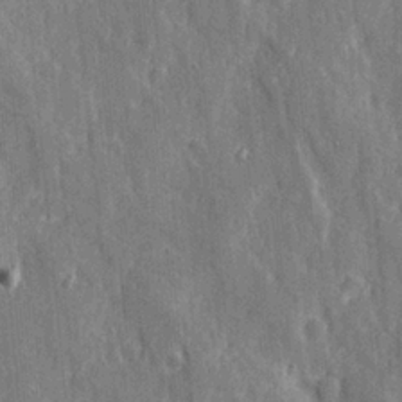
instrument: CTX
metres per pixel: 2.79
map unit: Ave
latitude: 22.7813
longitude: -134.1200
